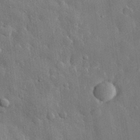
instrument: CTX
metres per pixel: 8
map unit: eHh
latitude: 29.2726
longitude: -79.7072
